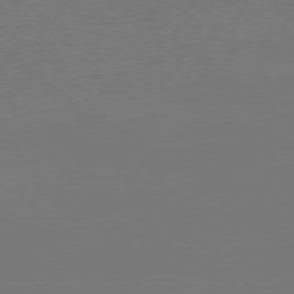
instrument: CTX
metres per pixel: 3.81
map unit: Ap
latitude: -78.3306
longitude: -96.2333
